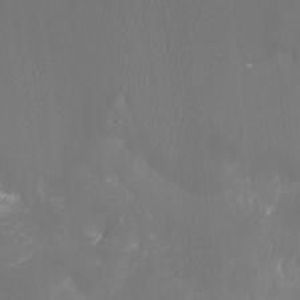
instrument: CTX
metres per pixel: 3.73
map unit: Htu
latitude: -6.9919
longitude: -48.5735
